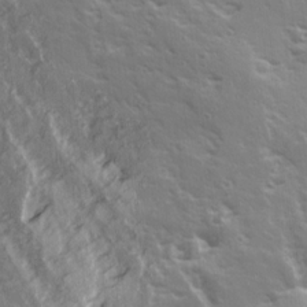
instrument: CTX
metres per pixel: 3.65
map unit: Ave
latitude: 14.7247
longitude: -131.5560
